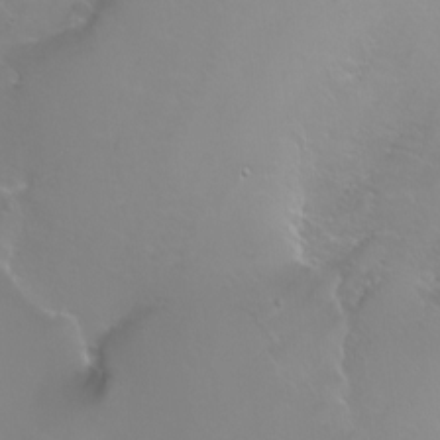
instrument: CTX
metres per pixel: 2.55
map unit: Nhu
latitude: -6.2361
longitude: -90.3089
